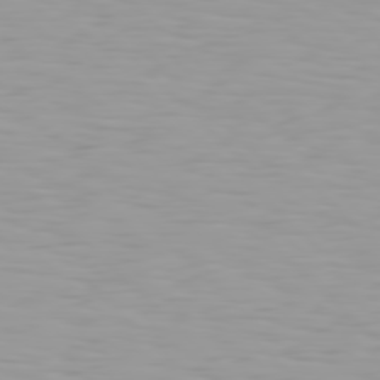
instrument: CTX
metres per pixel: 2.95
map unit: Hpe
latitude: 77.6127
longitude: -140.9324
